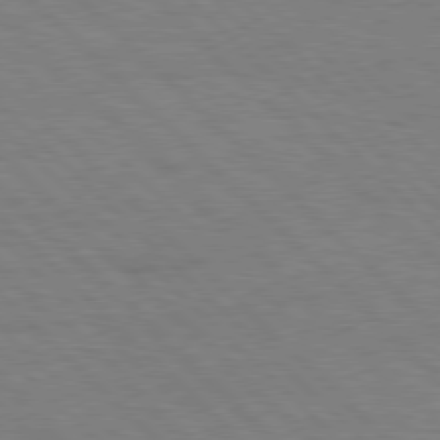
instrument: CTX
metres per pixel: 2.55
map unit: Hpe
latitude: 77.7638
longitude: -154.8380
